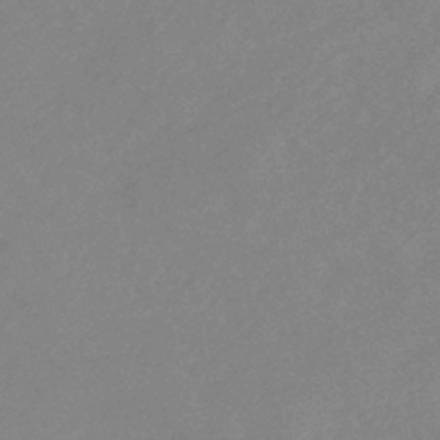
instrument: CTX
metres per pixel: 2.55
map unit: HNhu
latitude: -44.0094
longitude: 91.1243
